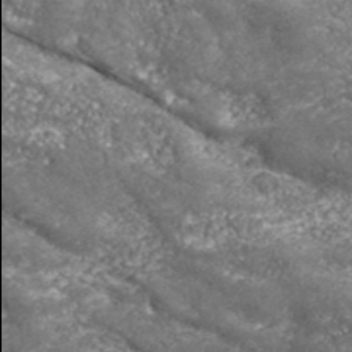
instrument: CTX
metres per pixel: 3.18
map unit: eHh
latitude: 42.9136
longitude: -89.9906
